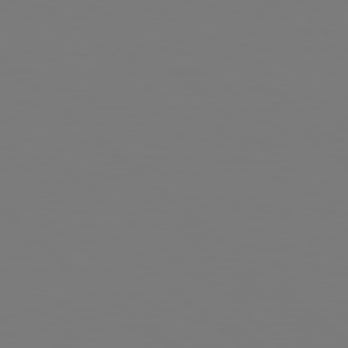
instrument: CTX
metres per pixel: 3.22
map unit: Hpe
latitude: 78.5168
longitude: -162.8758
